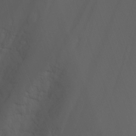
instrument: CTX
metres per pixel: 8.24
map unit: Nhu
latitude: -4.8408
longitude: -73.4994
